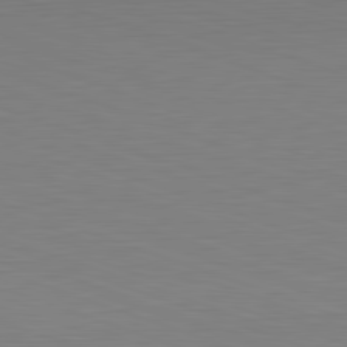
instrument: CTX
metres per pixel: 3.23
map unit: Hpe
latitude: -82.3117
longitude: 10.2928
